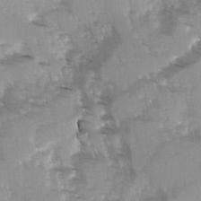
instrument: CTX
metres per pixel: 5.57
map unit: Ave
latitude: -1.2565
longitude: -111.9906
